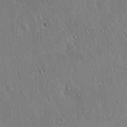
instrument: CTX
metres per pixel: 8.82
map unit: Hto
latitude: 17.1025
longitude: -57.2536
